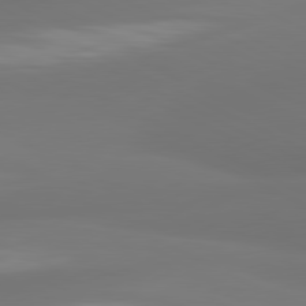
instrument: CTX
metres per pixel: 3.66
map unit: lApd
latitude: 80.9703
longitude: -164.9514
